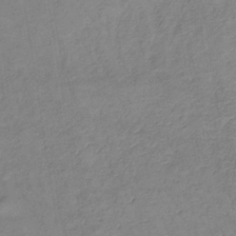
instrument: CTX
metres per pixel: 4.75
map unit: lHb
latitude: -34.7274
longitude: 72.5951
